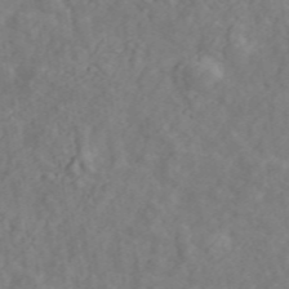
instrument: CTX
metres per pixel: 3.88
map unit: ANa
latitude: 48.3089
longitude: -81.5560
